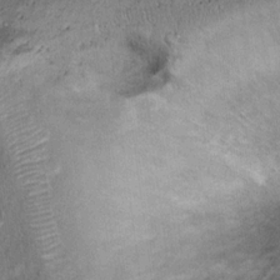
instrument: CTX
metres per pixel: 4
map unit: Ht
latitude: 14.9892
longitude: -40.7246
